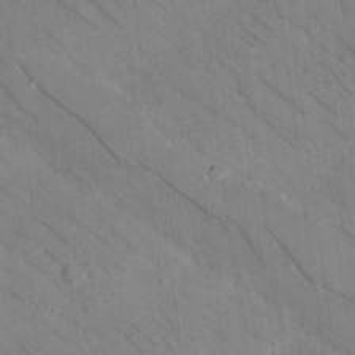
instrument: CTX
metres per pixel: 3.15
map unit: Nhu
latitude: 24.3089
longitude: -73.9151
